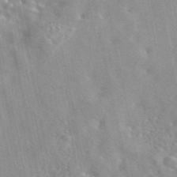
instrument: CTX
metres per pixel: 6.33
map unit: eAb
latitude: 45.0458
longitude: 112.1228
